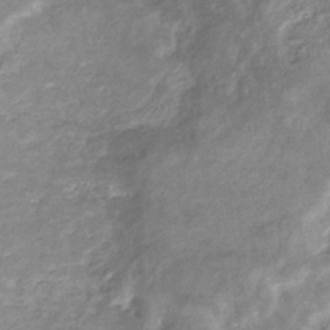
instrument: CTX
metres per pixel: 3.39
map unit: eHb
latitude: -34.0850
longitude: 73.4832
